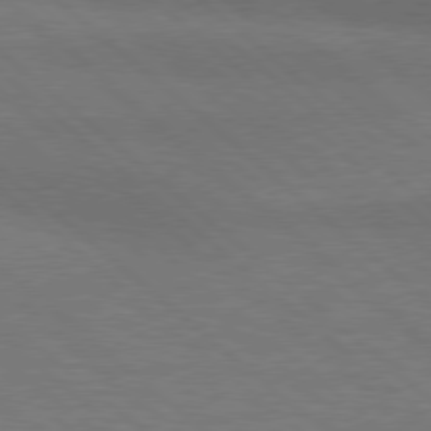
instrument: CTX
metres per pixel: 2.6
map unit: Hpe
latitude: 77.9150
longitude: -157.6882
